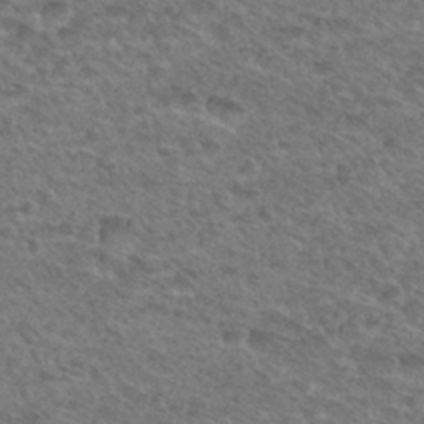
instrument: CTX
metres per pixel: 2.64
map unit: Hto
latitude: 32.6868
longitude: -49.2159
